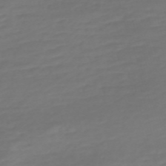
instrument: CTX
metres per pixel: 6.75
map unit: Nve
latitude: -58.7085
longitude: 57.4832
